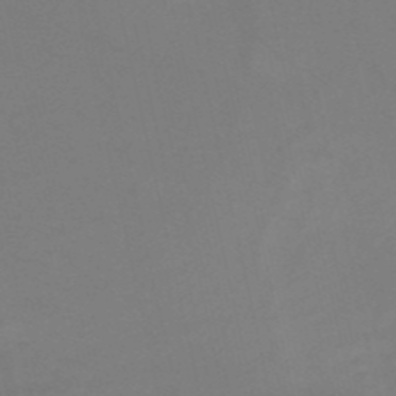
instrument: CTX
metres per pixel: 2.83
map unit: HNb
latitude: -51.7100
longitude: -46.3090
